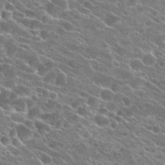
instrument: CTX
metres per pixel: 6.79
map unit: Hto
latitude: 23.5371
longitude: -40.9891
